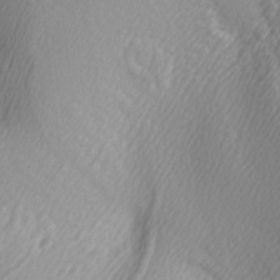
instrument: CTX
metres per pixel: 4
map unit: lAa
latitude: -5.4643
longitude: -122.5357
